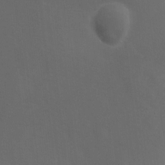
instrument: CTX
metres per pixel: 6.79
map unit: Ave
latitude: 1.7071
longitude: -112.7435
